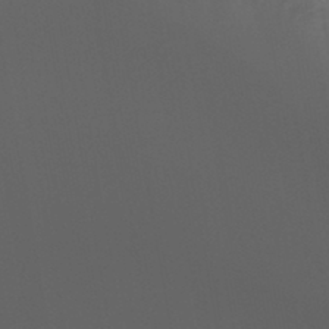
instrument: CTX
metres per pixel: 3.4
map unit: HNb
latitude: -44.1984
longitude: -44.1011
